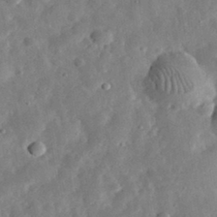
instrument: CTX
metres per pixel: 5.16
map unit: eHh
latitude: 32.4223
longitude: -77.1781
